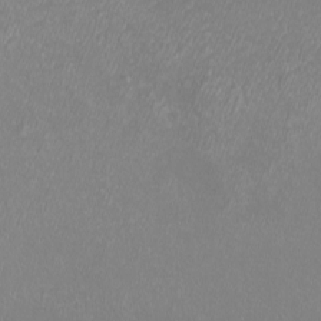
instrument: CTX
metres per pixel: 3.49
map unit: eHh
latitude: -6.9352
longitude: -77.5182
